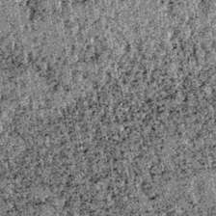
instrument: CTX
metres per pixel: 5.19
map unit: lHb
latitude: -39.0108
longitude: 67.6155
